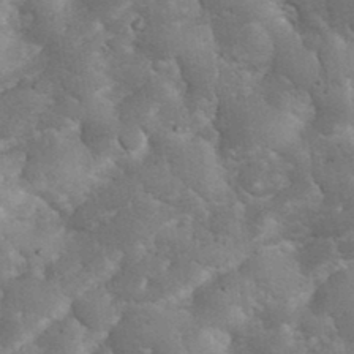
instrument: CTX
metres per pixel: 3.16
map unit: eHh
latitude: 34.8758
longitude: -68.1011
